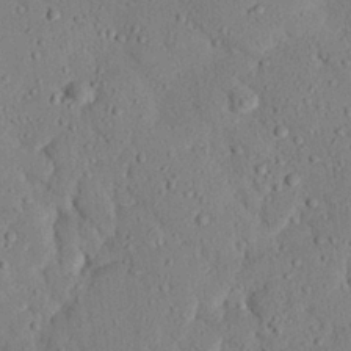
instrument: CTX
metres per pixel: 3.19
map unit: eHh
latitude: 25.6882
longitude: -80.1389
